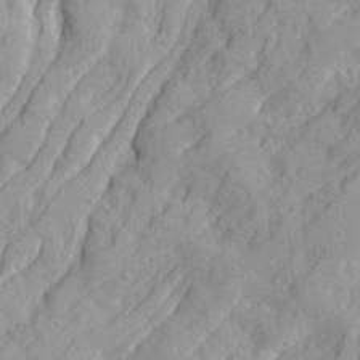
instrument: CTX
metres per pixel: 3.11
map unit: Ave
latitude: 21.6883
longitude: -130.7058
